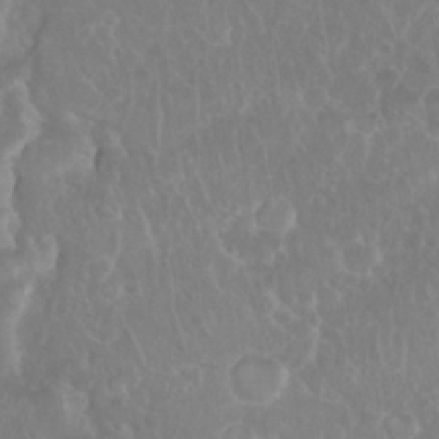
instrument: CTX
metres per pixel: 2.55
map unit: Nhu
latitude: 28.2711
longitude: -63.8584
